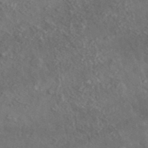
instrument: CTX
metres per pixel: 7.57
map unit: lHvf
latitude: 37.3104
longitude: -89.7261
